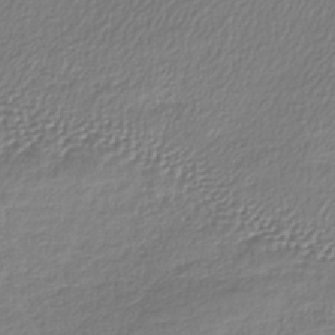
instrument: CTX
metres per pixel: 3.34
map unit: lHb
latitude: -41.4076
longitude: 71.9178
